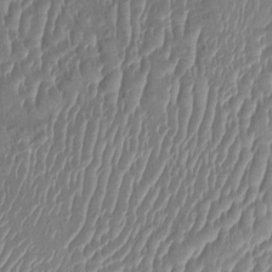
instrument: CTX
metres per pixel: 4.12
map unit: HNhu
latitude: 4.3278
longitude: -7.0458
